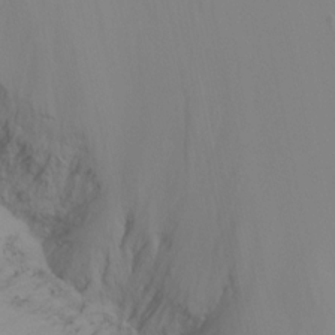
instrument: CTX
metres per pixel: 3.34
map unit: Ht
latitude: -16.2362
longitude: -47.0081
